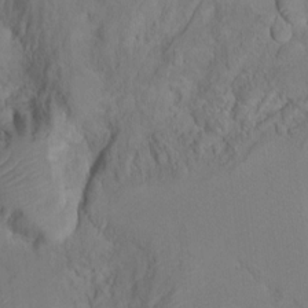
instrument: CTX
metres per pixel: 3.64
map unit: Ht
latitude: 9.4238
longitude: -33.2159
